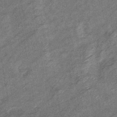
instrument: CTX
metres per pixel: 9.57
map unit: eHb
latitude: -38.1984
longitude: 77.8044
